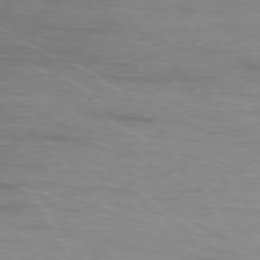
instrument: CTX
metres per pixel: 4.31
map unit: Ap
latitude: -76.8219
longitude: -81.5182
